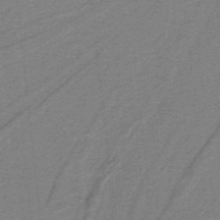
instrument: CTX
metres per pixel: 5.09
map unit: lHb
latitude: -39.5021
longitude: 54.1228
